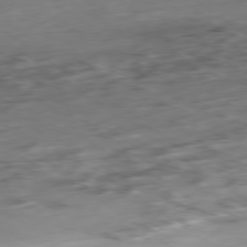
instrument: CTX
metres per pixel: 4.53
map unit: Ap
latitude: -79.3320
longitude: -58.2145
